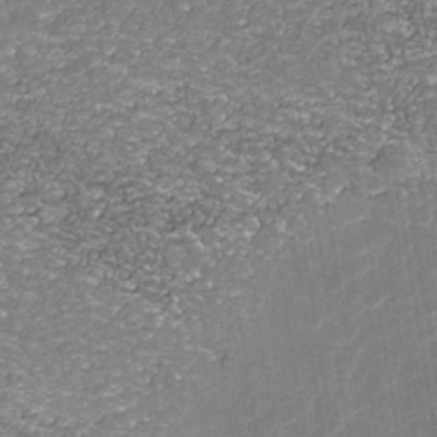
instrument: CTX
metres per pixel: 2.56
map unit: Nhu
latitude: -38.6141
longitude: -82.3467
